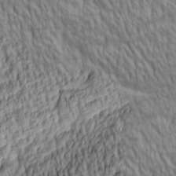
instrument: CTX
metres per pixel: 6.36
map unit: lAa
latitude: 5.2348
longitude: -115.6315
